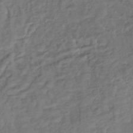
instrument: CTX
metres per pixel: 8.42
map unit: lHb
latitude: -36.9352
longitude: 68.0472
